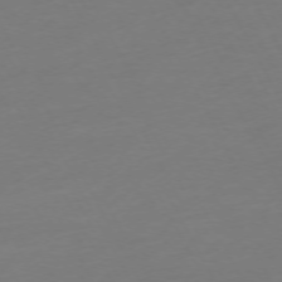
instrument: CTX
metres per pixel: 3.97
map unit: Ap
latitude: -74.5196
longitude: -69.6883
